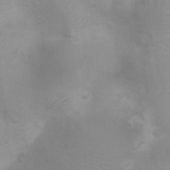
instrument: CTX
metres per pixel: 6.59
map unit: Ht
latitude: 2.9136
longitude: -25.5938
